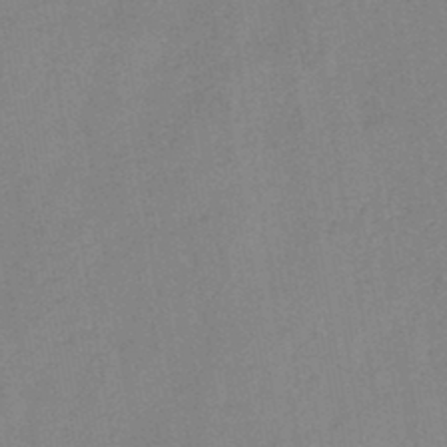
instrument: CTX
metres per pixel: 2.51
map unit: HNb
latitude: -45.3132
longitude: -38.3656
